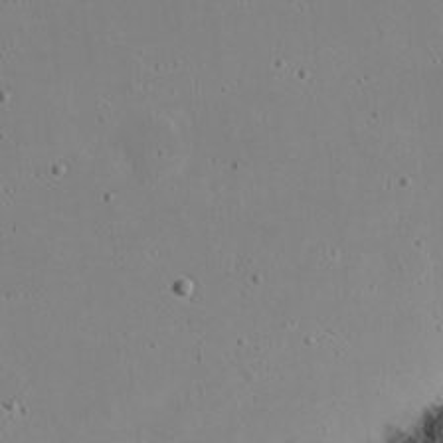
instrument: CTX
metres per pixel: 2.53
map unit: eHh
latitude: 19.8961
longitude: -72.5546
